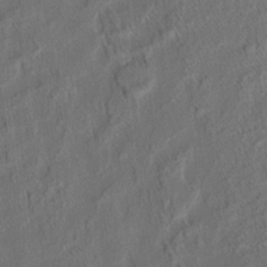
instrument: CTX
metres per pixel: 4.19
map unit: eHh
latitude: 5.8394
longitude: -76.9891
